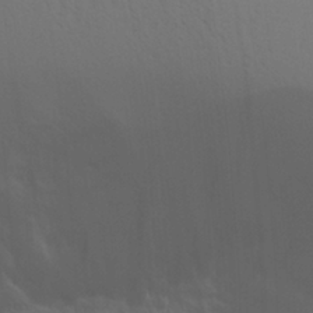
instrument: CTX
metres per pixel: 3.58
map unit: Aa
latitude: 27.3860
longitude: -131.4238
